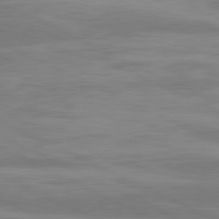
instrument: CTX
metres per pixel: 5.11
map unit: lApd
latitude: 81.1592
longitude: -135.3859
